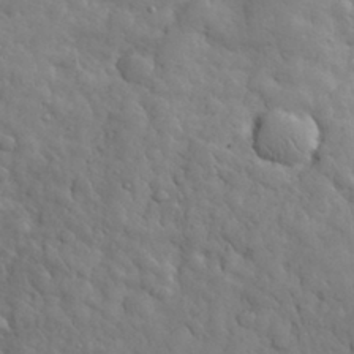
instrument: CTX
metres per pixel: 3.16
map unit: eHh
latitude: 31.9528
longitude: -69.0270
